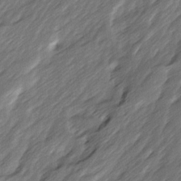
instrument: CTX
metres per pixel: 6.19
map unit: Ave
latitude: 15.7261
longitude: -136.1011
